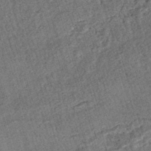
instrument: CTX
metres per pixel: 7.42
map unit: HNhu
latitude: -47.6722
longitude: 99.5588
